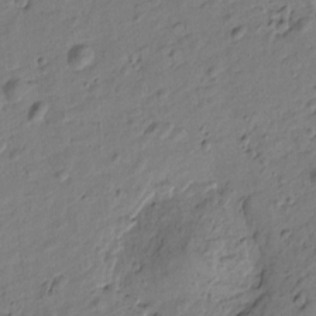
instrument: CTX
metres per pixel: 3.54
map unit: Htu
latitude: 0.0633
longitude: -175.5560
